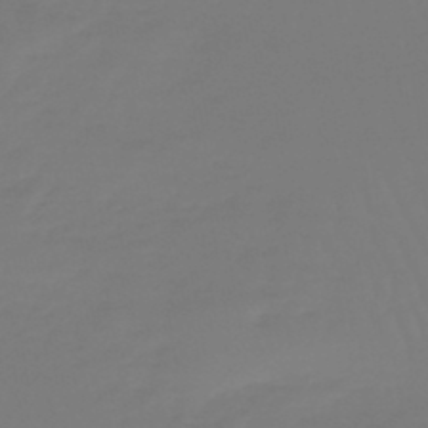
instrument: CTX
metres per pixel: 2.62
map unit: lHb
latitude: -45.8800
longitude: 72.1417
